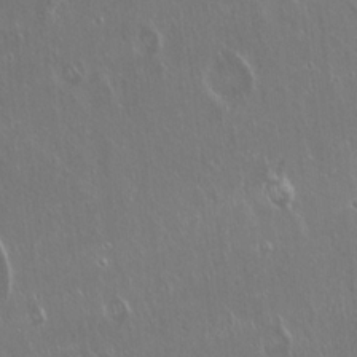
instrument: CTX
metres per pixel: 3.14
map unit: Hto
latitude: 18.4601
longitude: -57.3481
